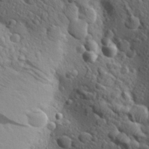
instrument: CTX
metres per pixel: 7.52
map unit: Aa
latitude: 26.6491
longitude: -144.3656
